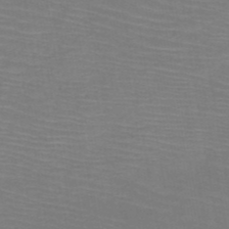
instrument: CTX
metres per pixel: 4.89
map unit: HNb
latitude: -50.3117
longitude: -44.9136
